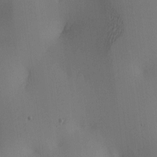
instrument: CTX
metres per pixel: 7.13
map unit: lAa
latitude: 4.6301
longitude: -112.1389
